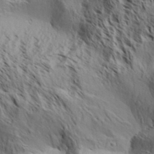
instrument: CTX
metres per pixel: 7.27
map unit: Aa
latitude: 31.3293
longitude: -137.9150
